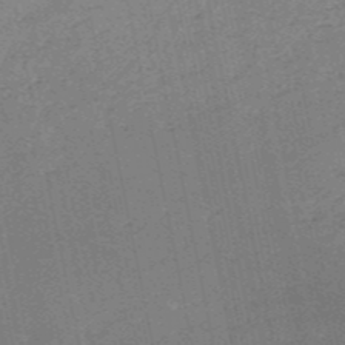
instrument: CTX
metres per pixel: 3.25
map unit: HNb
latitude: -53.3509
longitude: -40.1199
